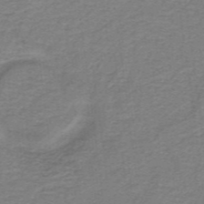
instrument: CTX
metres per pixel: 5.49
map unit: lHb
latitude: -40.9919
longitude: 54.2551
